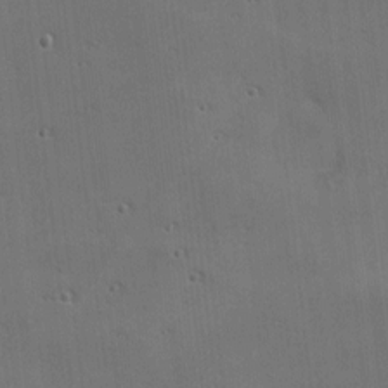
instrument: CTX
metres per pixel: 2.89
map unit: Nhu
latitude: 0.1955
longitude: -77.7260
